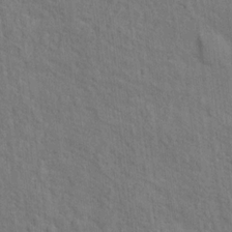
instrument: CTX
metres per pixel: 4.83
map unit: Hto
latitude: 14.8758
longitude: -38.0255
